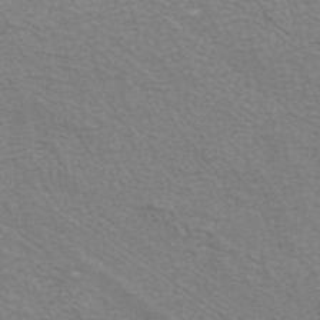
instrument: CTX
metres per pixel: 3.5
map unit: ANa
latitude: 42.4034
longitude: 26.7274
